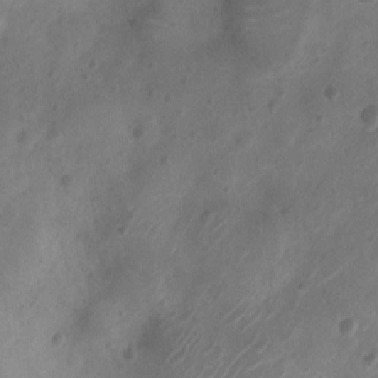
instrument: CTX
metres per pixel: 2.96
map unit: Ht
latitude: -11.3888
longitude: -21.2537
